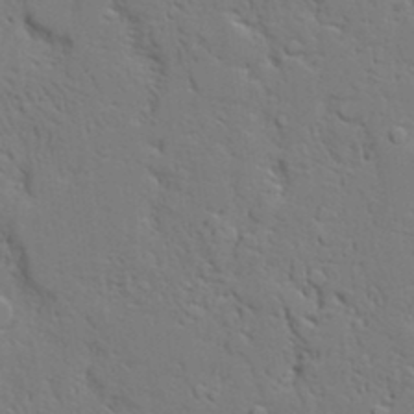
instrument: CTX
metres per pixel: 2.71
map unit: Aa
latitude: 19.8583
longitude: -126.1389
